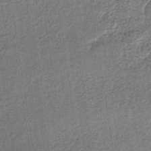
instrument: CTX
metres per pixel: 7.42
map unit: lHb
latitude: -35.6344
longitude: 62.9730
